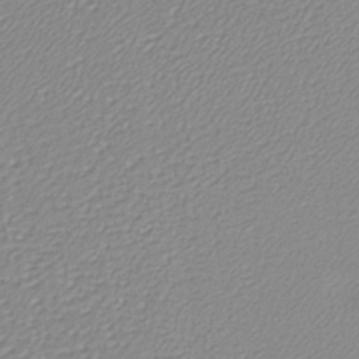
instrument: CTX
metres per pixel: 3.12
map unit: lHb
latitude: -41.5210
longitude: 61.8989
